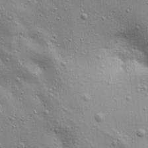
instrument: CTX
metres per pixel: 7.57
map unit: Aa
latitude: 19.3481
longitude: -141.6882
